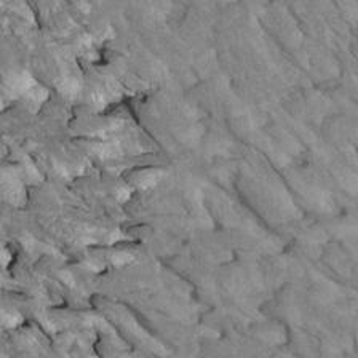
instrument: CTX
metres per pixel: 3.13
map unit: Htu
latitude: 1.5749
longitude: 145.0298
